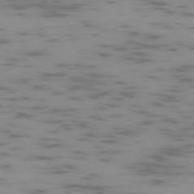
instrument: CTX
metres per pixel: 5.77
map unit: Ap
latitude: -75.6722
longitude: -67.2914
